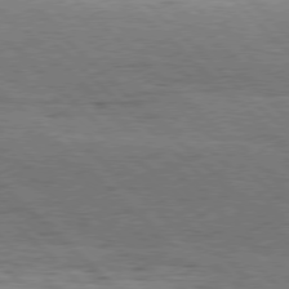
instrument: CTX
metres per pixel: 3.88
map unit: Hpe
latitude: 77.0080
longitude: -127.7072
